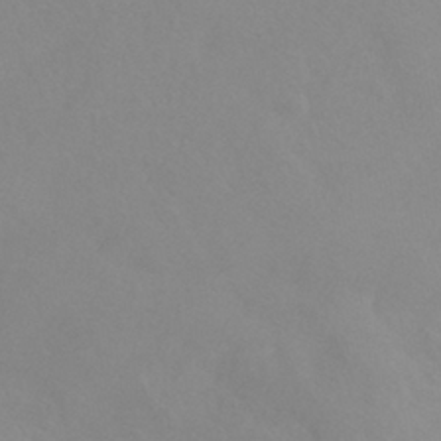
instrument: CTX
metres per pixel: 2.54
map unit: HNhu
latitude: -40.7085
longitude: 93.4265
